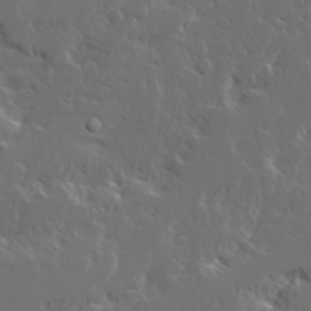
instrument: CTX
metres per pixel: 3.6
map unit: Ave
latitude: 14.9136
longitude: -137.7639
